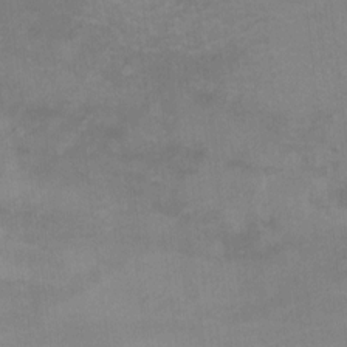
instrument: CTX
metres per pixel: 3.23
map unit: Hto
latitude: 6.3089
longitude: -37.4993
